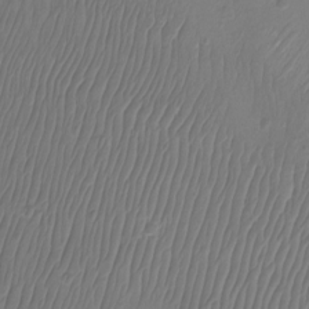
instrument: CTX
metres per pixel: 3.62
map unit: Aa
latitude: -12.6519
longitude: -68.1578
